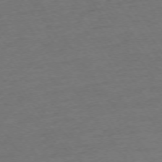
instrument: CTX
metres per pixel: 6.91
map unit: Ap
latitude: -74.8786
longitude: -81.1781
